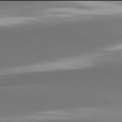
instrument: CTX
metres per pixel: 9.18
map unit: lApd
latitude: 81.9906
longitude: 153.7288
